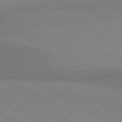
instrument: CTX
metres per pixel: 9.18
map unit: lApd
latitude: 80.4790
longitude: 124.4629
